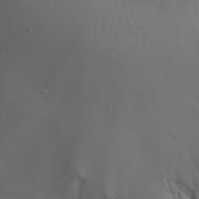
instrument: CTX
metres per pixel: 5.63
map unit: Aa
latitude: 28.7057
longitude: -133.1214
